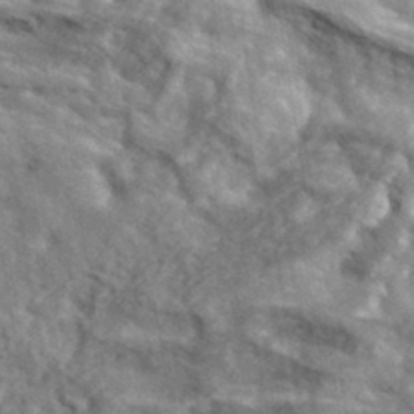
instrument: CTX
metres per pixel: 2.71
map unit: lHvf
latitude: 37.0648
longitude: -88.2334
